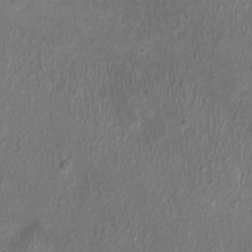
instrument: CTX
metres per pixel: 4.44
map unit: Nhu
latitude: 1.1025
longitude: -15.8395
